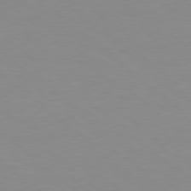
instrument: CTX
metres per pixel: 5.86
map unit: Hpe
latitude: 78.5357
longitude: -165.8394
